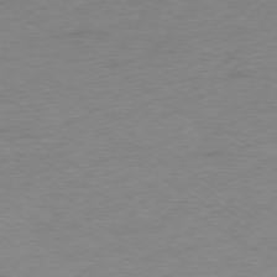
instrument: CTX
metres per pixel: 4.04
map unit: Ap
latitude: -78.3495
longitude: -57.9528
